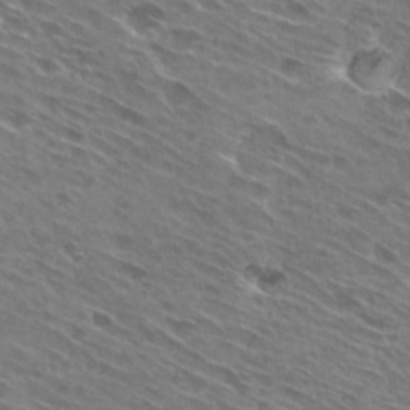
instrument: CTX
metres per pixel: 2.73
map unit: Hto
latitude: 29.1403
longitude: -44.5168
